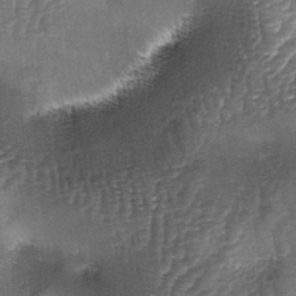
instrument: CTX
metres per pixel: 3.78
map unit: lAa
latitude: -4.7085
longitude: -128.2522
